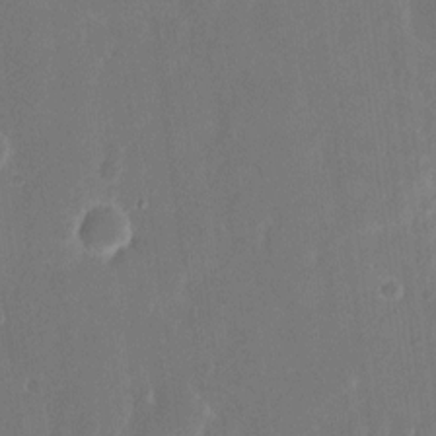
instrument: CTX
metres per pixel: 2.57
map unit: eHh
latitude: 12.2334
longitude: -72.6302
